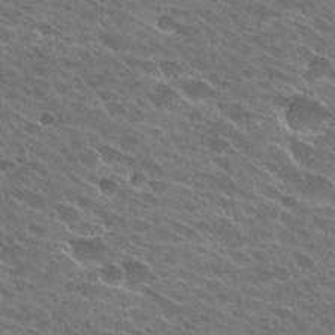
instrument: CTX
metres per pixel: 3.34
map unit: Hto
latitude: 27.5749
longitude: -42.4790
